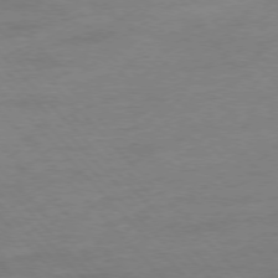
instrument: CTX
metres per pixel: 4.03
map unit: Hpe
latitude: -77.3510
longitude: -14.7813
